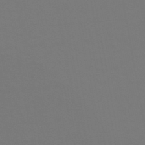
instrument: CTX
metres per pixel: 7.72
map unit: HNb
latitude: -46.9164
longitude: -44.4223
